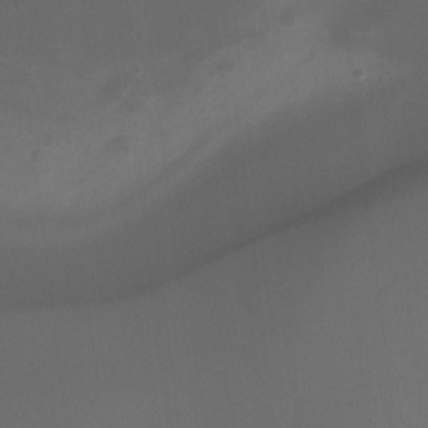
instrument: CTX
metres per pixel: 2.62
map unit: Hto
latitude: -7.7099
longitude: -51.9717
